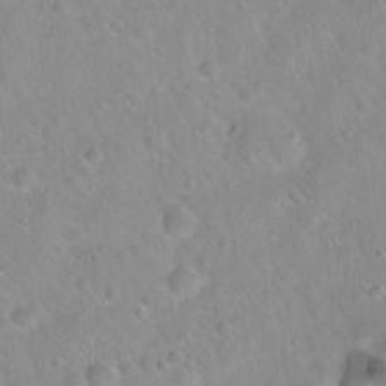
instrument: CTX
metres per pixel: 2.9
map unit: Hto
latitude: 21.2159
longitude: -53.4616
